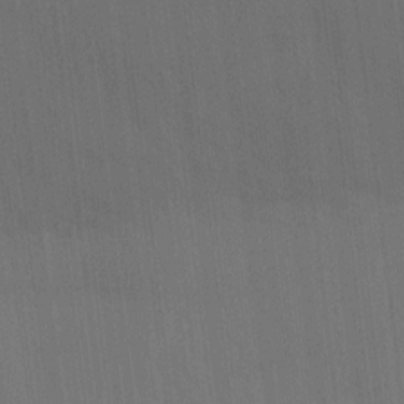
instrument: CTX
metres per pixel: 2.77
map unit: Ave
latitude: 15.5560
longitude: -130.1767
